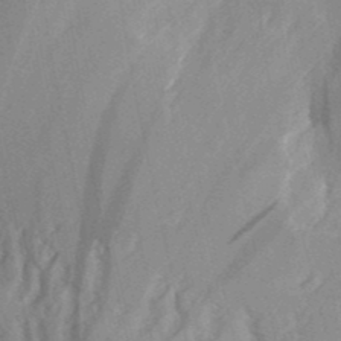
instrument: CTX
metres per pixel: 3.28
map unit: Aa
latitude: 31.3104
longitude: -138.8191
